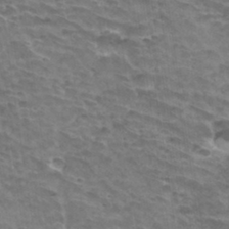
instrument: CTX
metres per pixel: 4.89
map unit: Hto
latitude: 33.0458
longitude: -41.8961
